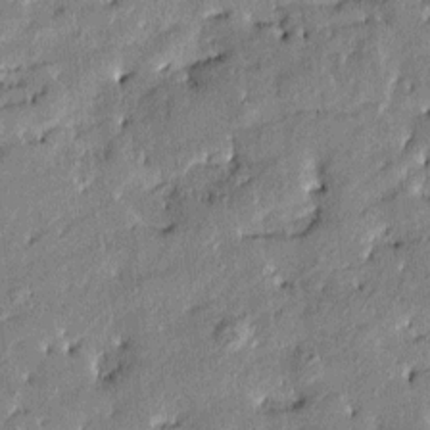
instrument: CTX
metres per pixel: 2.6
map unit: Htu
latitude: -9.0108
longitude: 176.8786
